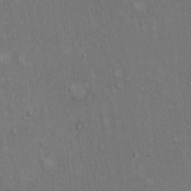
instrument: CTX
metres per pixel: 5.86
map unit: Hto
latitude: 15.1593
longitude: -60.8947
